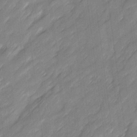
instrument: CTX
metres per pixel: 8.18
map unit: Ave
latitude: 16.5168
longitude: -136.1011
